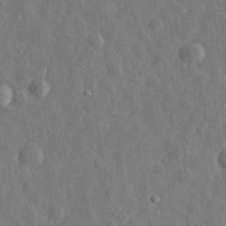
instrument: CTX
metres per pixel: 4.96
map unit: eHh
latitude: 31.6316
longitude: -74.1767
